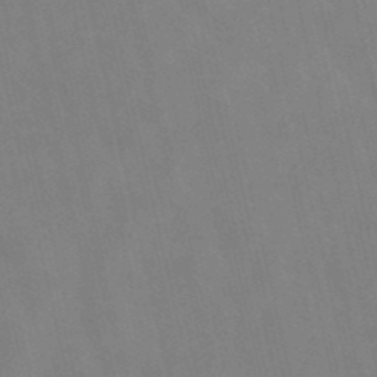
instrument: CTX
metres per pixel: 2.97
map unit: lHb
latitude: -49.1431
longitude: 70.8030
